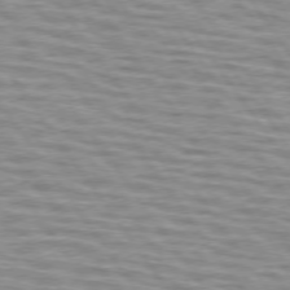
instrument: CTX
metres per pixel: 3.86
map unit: lApd
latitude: 74.4790
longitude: -53.1592
